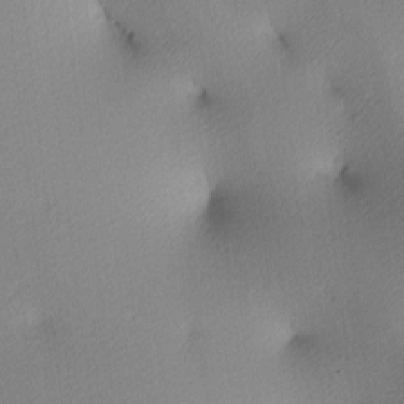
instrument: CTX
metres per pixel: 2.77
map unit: lAa
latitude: 3.7827
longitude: -116.1389
